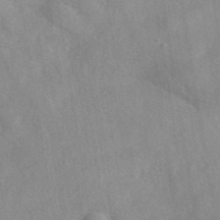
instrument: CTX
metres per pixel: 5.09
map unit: eAb
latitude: 40.5167
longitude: 108.8408
